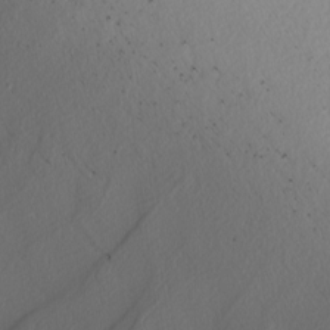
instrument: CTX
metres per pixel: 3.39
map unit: Nhu
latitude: -4.5196
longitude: -92.9702
